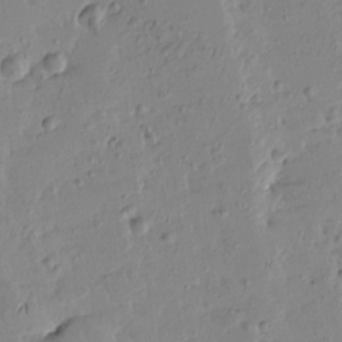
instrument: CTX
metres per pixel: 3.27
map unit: Htu
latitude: -2.7652
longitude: -175.7072
